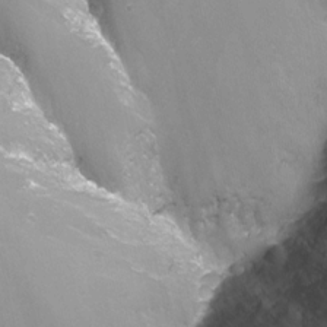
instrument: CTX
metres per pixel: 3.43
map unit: Nhu
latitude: -13.7100
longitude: -65.9717
